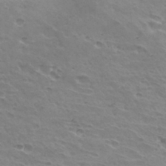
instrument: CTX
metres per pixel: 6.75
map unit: Hto
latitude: 31.5183
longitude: -41.2348
